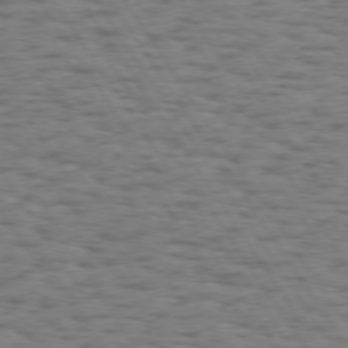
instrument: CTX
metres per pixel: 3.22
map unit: Hpe
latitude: 73.6883
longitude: -132.2712
